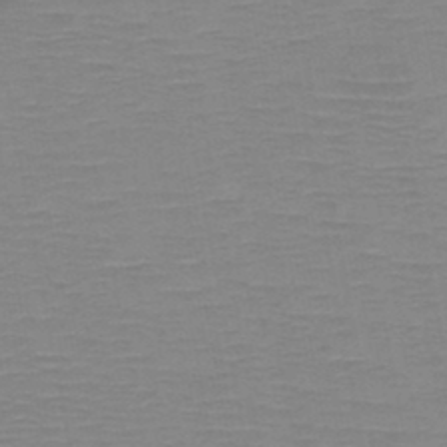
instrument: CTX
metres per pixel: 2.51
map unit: HNb
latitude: -46.9164
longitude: -40.7435
